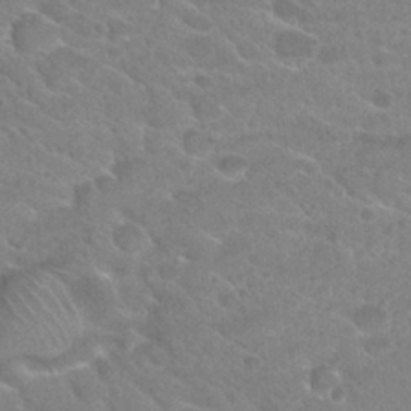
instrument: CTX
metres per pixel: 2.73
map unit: Hto
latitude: 26.5735
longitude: -35.9906
